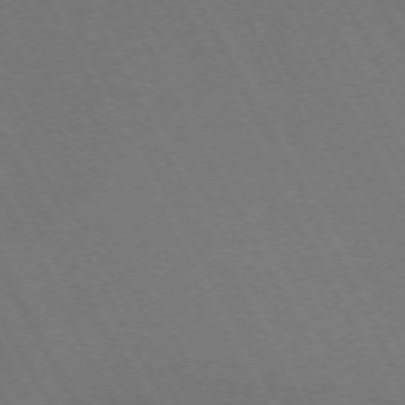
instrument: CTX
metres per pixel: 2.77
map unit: Hpe
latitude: -71.6533
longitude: 8.9164
